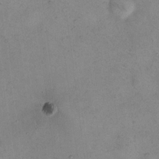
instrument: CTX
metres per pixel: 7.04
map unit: eHh
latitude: 10.2712
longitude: -62.1767
